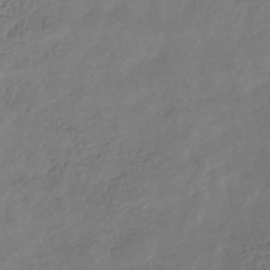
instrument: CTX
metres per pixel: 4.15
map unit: eHb
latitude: -34.7274
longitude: 80.5007
